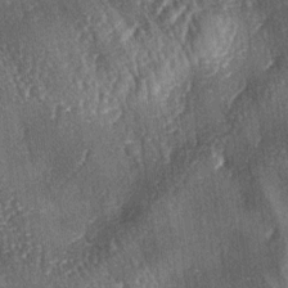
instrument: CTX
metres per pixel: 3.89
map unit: lAa
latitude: -5.0864
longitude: -126.4601
